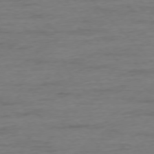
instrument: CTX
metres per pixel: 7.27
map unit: Ap
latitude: -76.6896
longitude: -89.4994
